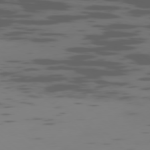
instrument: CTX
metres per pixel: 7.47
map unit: Ap
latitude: -77.9556
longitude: -64.0444
